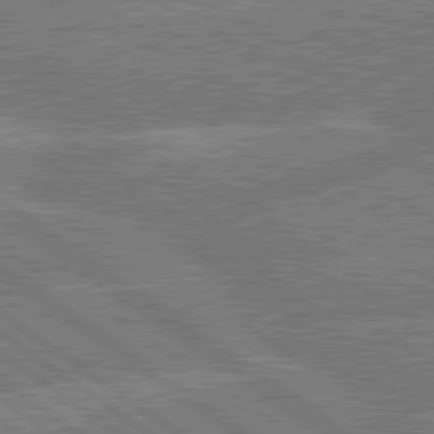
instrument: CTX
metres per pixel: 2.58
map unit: lApd
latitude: 79.8773
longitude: -160.6868
